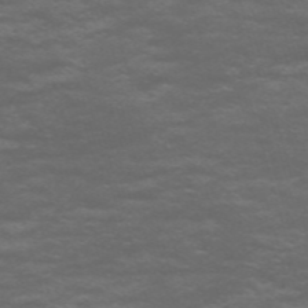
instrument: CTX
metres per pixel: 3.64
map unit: Nve
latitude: -58.7841
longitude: 56.1795
